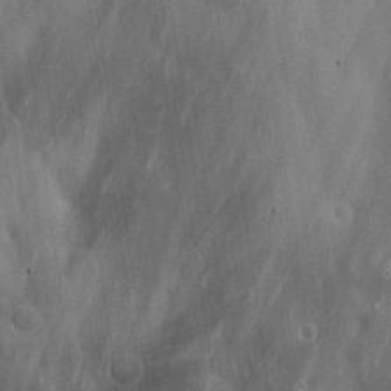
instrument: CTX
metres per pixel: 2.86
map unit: lHvf
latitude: 17.4993
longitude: -114.1766
